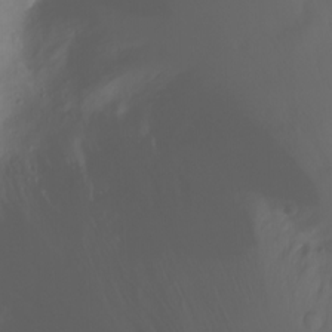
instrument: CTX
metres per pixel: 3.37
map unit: Nhu
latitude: -11.7289
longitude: -64.7624
